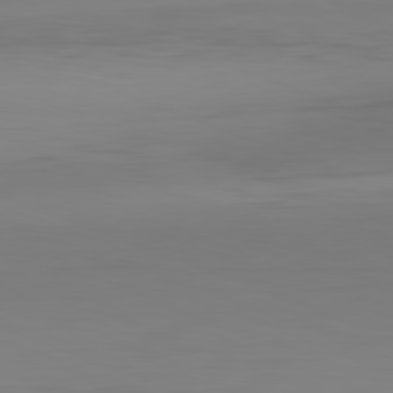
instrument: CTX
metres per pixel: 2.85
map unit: Hpe
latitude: -82.2928
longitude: 7.7288
